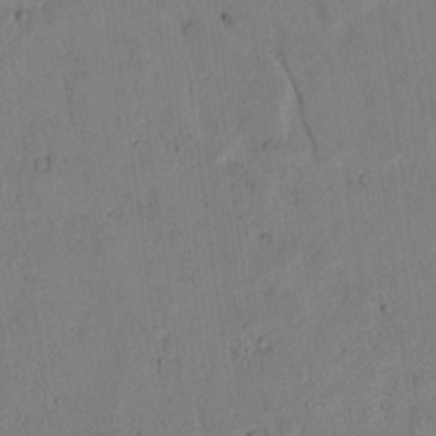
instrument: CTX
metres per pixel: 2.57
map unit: lAvf
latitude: 6.7246
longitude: 169.3698
